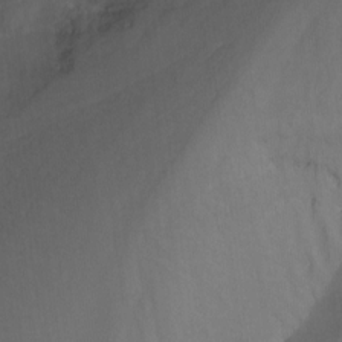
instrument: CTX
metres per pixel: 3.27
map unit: Nhu
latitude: -17.3132
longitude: -47.7639
